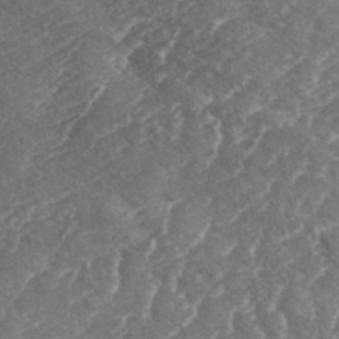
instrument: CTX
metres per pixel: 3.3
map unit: eHh
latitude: 36.8947
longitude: -138.9892
